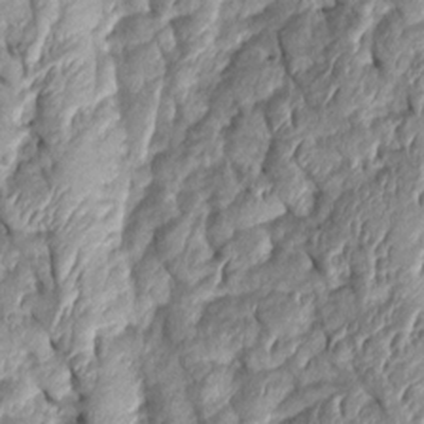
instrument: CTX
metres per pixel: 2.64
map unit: Htu
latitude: 1.8205
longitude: 148.0094
